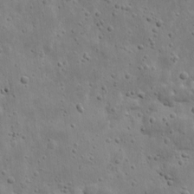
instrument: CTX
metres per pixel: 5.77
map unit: eHh
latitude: 9.7450
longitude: -72.9892
